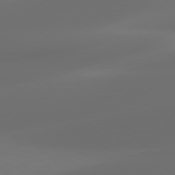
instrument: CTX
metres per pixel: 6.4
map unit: Hpe
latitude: 76.4034
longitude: -130.6680
